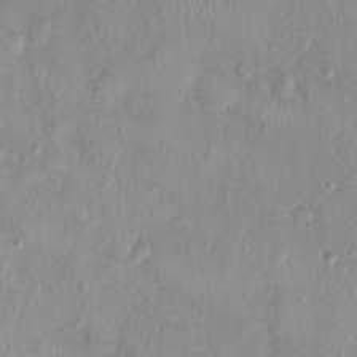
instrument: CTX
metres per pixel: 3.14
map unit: Nhu
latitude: 0.4790
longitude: -15.2348
